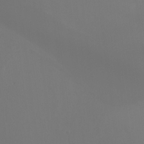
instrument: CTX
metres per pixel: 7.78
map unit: Nhu
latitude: -13.4077
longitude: -70.8191
